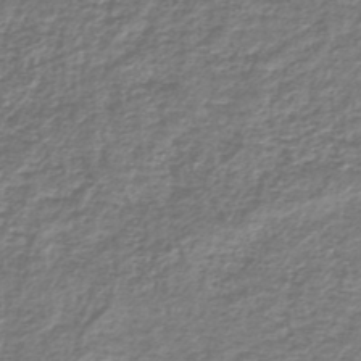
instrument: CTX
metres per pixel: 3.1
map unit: lHb
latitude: -41.2376
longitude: 70.5574
